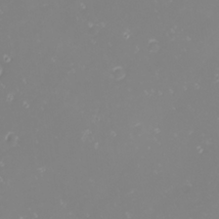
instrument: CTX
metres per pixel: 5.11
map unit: eHh
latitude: -1.4455
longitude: -80.8569
